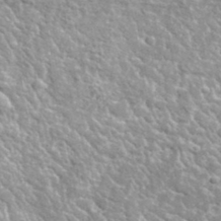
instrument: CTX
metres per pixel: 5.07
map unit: lHvf
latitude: 36.7246
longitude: -88.4034
